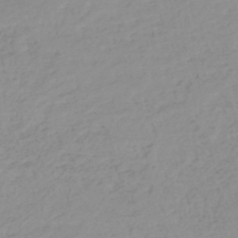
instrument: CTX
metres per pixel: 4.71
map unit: HNhu
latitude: -46.3306
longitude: 30.0472
